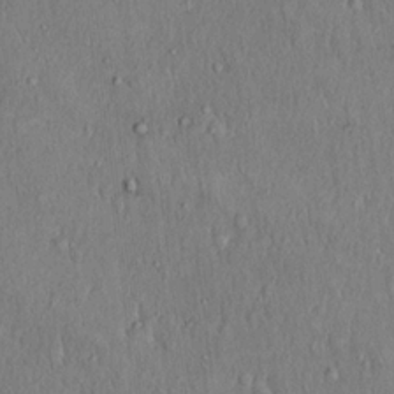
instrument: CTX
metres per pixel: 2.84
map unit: Hto
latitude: 18.3467
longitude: -60.8380
